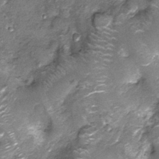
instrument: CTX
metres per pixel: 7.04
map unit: Nhu
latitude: -13.1431
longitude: -22.6490
